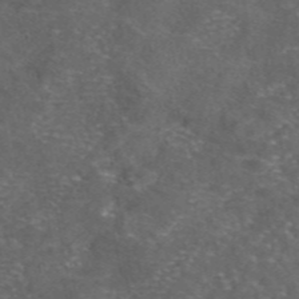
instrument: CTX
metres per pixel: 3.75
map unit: eAb
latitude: 47.5938
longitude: 112.0283
